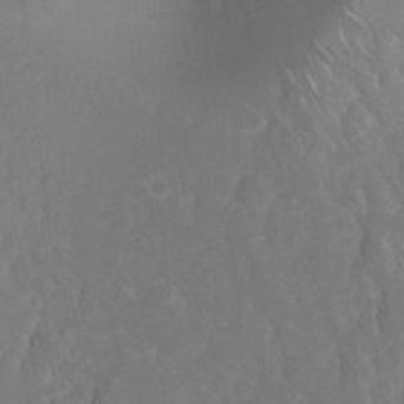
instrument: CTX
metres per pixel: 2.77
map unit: Hto
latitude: 6.3467
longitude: -30.5168
